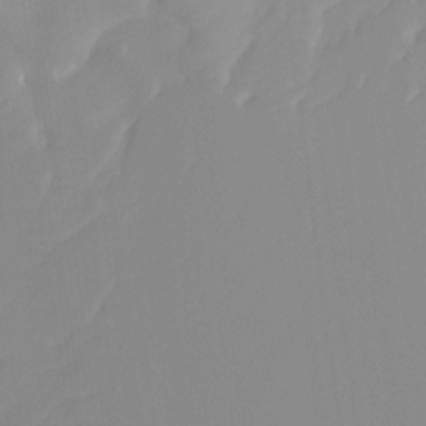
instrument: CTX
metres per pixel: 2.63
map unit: Ht
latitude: -13.4077
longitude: -50.0444
